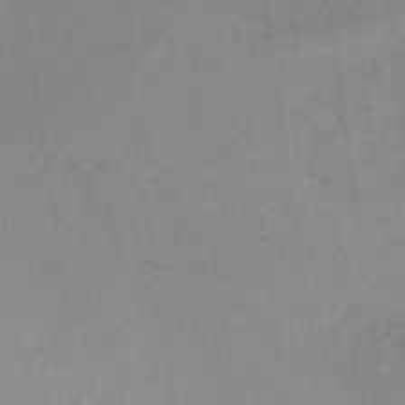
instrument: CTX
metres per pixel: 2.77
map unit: HNb
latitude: -31.6155
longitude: 62.3495
